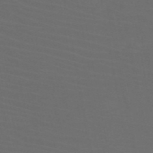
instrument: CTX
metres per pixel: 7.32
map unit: HNb
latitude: -50.1417
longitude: -46.1011
